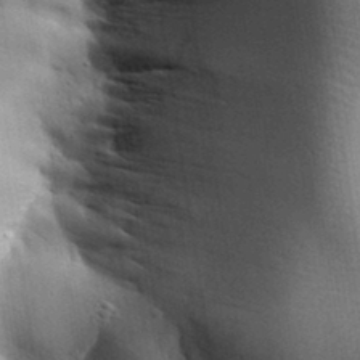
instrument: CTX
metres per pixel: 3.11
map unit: Aa
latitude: 32.6679
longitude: -144.0255
